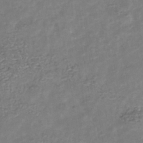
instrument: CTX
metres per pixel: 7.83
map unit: Nhu
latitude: -39.6911
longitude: -81.0269
